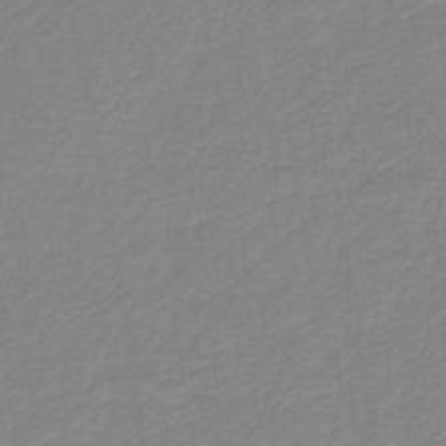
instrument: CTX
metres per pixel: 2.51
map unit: HNb
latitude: -40.0850
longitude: 50.8975
